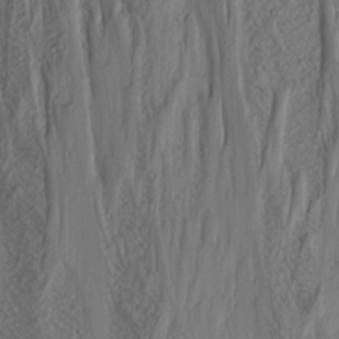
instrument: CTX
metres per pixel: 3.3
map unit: Nhu
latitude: -4.1983
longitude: -87.0269
